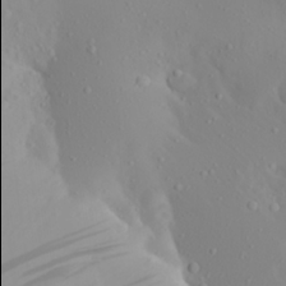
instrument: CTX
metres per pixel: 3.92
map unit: Aa
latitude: 22.7057
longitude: -145.9906
